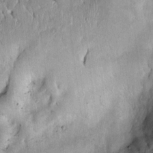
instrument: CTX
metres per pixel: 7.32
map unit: Htu
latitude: -3.6910
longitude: 151.2753
